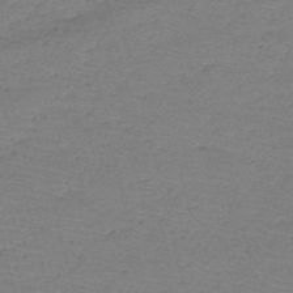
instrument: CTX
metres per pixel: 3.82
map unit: HNb
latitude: -49.6911
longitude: -41.7449
